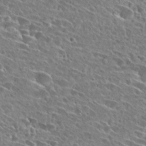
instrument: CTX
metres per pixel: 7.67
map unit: Hto
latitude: 26.8947
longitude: -43.6127
